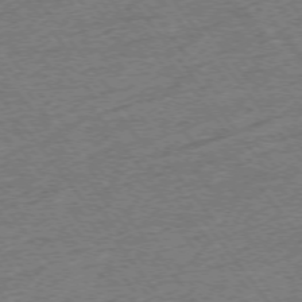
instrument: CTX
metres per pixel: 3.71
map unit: Ap
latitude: -74.9920
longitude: -88.3657
